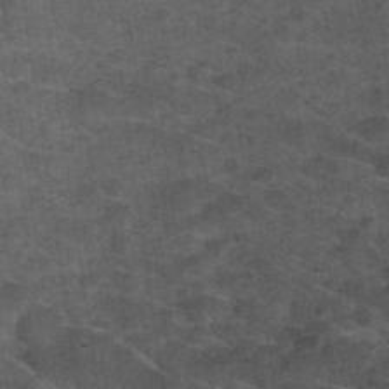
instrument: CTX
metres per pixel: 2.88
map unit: Hto
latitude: 34.8380
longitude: -53.0647
